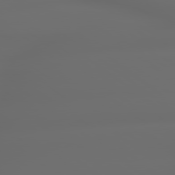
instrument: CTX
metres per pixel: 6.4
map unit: lApd
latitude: 79.2537
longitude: -163.9339
